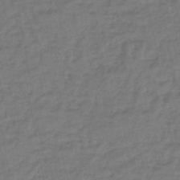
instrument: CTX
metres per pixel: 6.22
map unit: eHb
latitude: -46.1605
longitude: 80.6141
